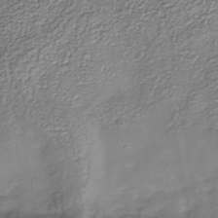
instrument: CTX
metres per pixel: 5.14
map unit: Nhe
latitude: -40.2172
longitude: -110.5168
